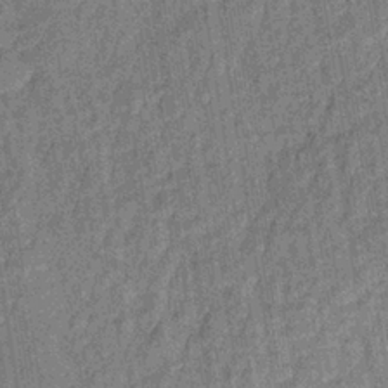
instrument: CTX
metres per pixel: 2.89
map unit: lHb
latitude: -35.7289
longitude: 64.0283
